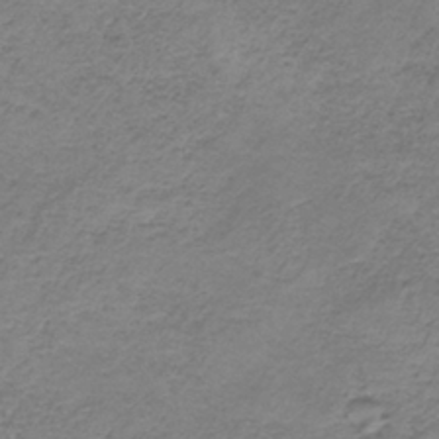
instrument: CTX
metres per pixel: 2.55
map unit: HNb
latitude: -35.3510
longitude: 56.5385
